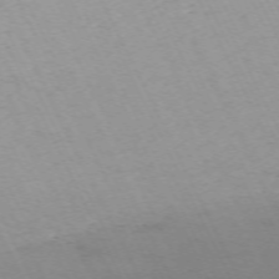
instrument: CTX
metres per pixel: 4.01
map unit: Hpe
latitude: -70.6708
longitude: 15.2565
